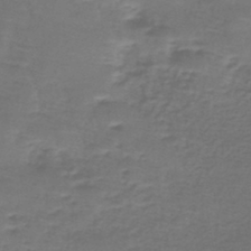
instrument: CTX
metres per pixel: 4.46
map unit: lHb
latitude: -43.8422
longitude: 57.0675
